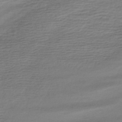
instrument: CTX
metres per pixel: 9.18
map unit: HNhu
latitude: -42.4817
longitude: 101.1431
